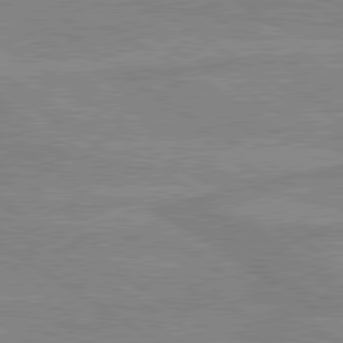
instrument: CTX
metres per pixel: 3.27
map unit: lApd
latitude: 80.0822
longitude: -175.0081
